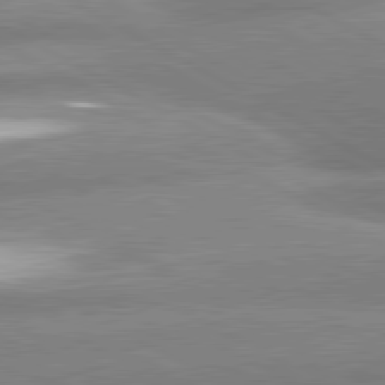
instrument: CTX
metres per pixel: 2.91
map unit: lApd
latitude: 80.8758
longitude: -163.2159
